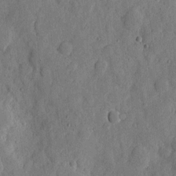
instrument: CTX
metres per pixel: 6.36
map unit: eHh
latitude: 6.1389
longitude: -71.9150
